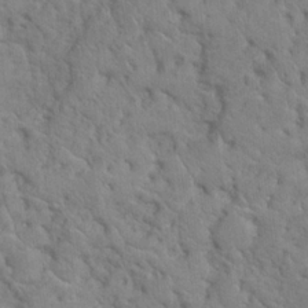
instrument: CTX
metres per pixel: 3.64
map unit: Hto
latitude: 18.3845
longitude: -34.9891
